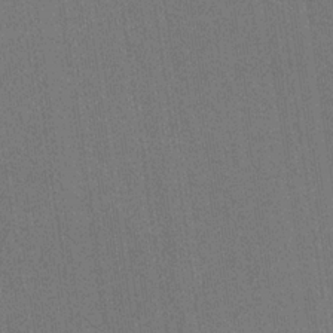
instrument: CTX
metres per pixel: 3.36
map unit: HNb
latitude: -32.1795
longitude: 57.5588
